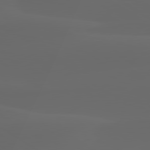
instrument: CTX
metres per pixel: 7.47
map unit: lApd
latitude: 80.0822
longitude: -94.8947
